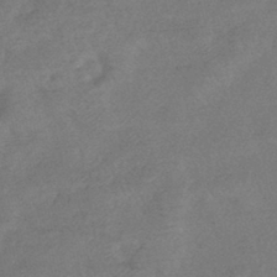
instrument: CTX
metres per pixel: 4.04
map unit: lHb
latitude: -43.7855
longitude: 81.1431
